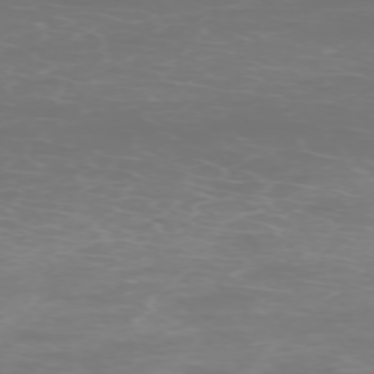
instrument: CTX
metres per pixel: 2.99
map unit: Hpe
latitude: -73.6722
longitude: 4.8975
